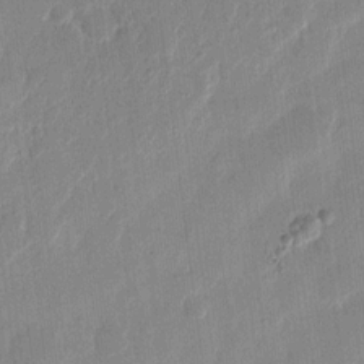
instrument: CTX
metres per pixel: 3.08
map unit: eHh
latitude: 12.4601
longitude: -68.7813
